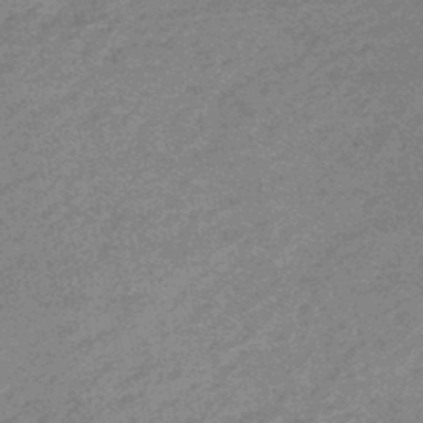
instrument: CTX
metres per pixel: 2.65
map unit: eHb
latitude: -44.3684
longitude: 88.8030
